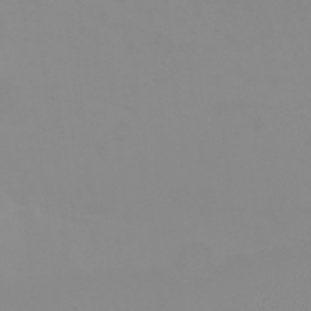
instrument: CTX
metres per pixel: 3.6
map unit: Nhu
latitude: -5.2187
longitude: -79.3482
